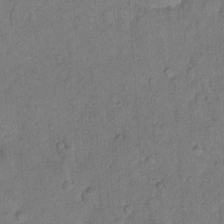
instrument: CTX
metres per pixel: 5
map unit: Hto
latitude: 10.1389
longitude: -61.6505
